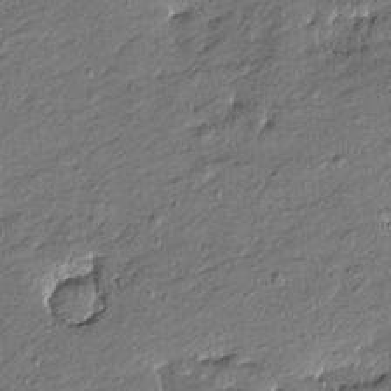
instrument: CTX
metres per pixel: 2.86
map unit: Htu
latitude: -7.6722
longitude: 177.3510
